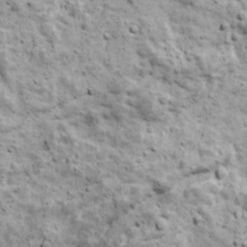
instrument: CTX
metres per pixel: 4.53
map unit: Ave
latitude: 17.6883
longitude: -134.2144
